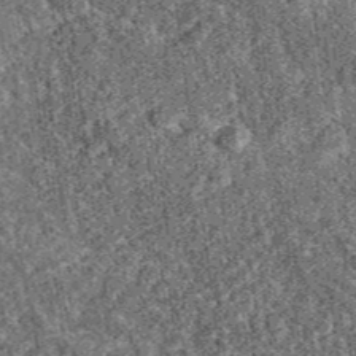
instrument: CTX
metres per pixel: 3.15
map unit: eAb
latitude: 38.9136
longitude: 110.4818
